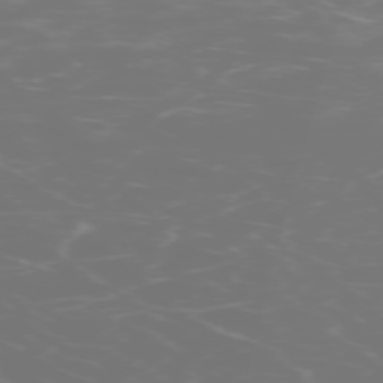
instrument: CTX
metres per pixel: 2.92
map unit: Hpe
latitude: -74.3307
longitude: 6.8219
